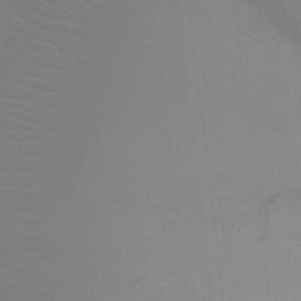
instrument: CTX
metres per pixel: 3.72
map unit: Ht
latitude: -3.7099
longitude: -25.6316
